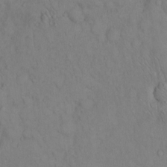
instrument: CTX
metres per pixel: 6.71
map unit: eHh
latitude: 12.7246
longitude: -61.4426
